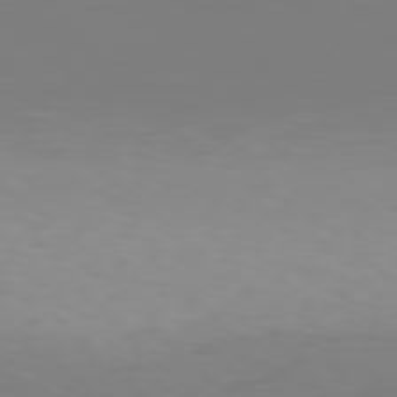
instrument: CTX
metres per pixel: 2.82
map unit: Hpe
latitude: 77.9339
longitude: -137.9528
